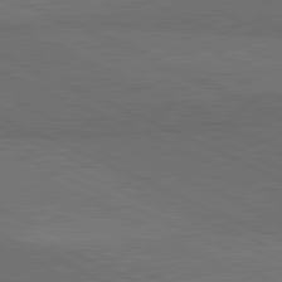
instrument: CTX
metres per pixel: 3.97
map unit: lApd
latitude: 81.6505
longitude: 148.7275
